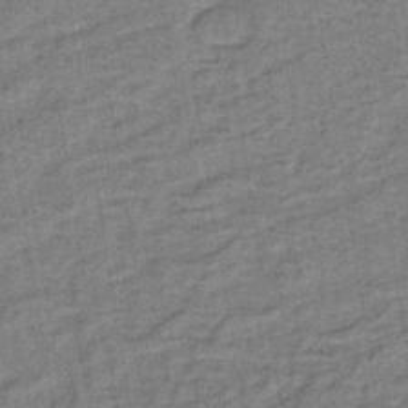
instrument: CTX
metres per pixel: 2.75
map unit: lHb
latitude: -40.5196
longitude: 57.1809
